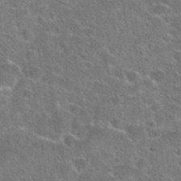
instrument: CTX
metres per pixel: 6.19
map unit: Hto
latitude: 24.0444
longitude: -47.2915
